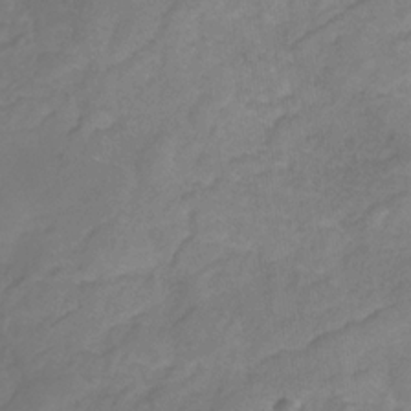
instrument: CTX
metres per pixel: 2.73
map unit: eHb
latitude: -30.6518
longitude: 63.8044
